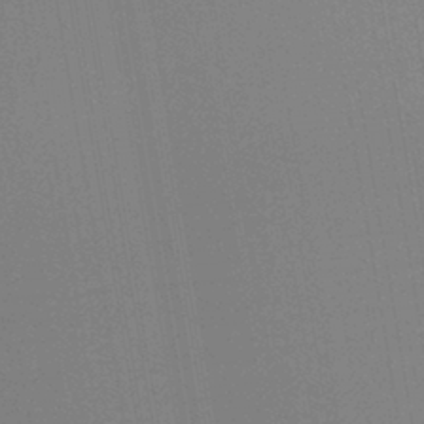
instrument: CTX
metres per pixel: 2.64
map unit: lHb
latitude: -41.5399
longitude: 78.0850
